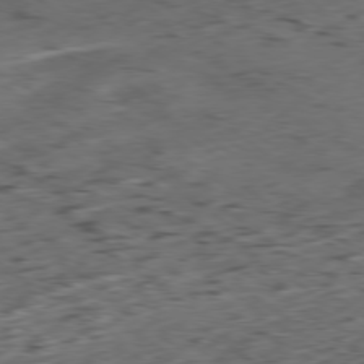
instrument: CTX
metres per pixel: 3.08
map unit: Ap
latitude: -79.2187
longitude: -57.2914
